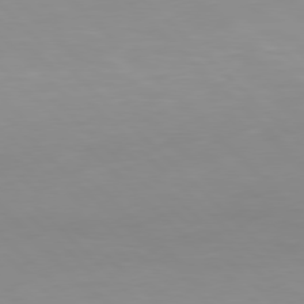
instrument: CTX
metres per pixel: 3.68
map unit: Hpe
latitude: 77.6316
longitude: -164.4979
